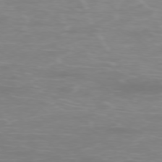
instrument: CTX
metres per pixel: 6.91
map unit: Ap
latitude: -77.0864
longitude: -81.7639
